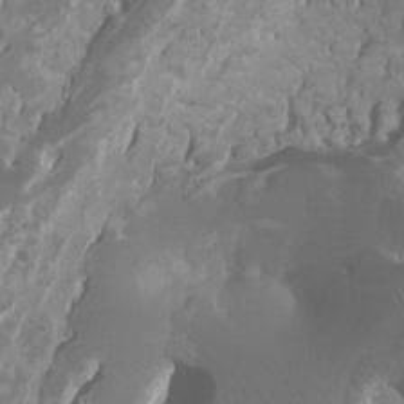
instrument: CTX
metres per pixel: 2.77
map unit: Ht
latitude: -0.2551
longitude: -17.6316
